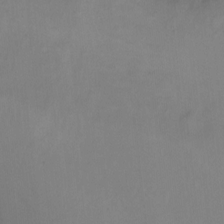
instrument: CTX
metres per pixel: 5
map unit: Ht
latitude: 0.8191
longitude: -35.9150
